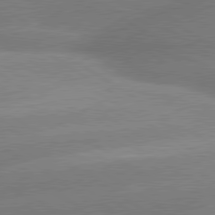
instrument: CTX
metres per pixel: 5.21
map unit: lApd
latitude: 80.0444
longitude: -154.4223
